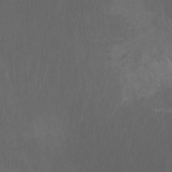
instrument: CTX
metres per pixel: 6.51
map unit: Htu
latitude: -6.6896
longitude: -68.5734
